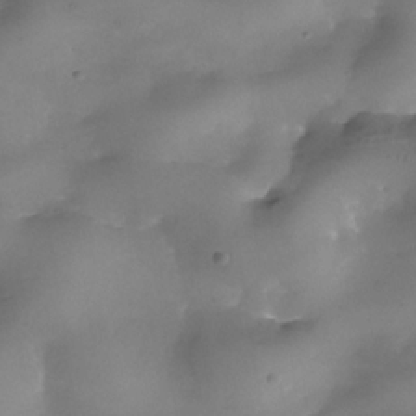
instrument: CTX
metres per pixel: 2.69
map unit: Nhe
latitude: -34.1039
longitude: -87.8772
